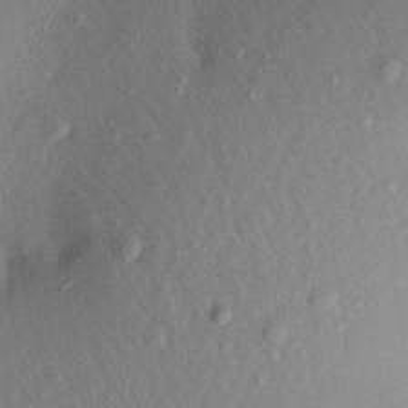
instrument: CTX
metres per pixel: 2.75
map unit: Aa
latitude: 20.5168
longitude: -143.2915
